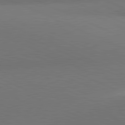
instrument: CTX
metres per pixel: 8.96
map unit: lApd
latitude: 81.2726
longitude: 136.8030
